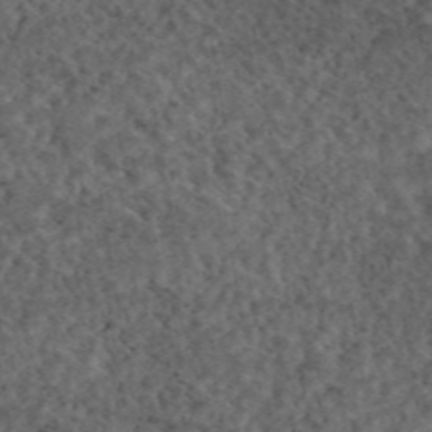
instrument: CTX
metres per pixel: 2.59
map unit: eAb
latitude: 45.0836
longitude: 116.2172
